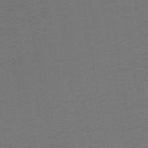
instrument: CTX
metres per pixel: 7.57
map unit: lHb
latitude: -43.0675
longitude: 53.3698
